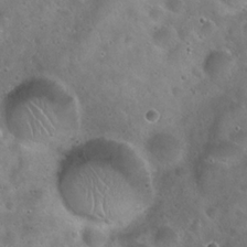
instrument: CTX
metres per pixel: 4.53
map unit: Hto
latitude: 22.5168
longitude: -54.6112
